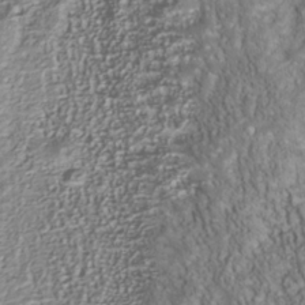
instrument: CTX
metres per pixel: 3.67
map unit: Nhu
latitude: -40.4062
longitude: -85.5749
